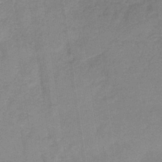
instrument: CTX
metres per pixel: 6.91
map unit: HNb
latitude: -32.8219
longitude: 57.2754
